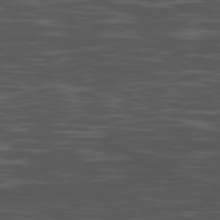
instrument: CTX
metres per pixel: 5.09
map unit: Ap
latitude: -80.2173
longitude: -102.3278
